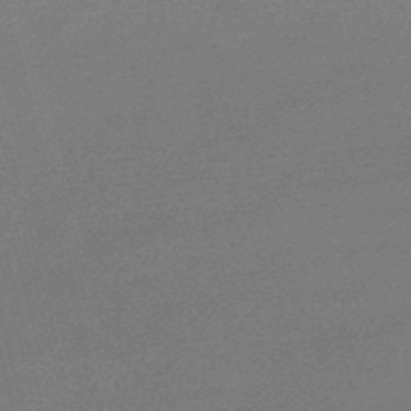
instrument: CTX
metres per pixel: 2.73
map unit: lHb
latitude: -48.0472
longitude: 67.9367
